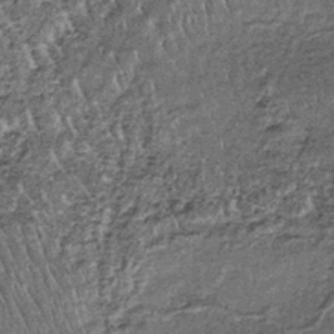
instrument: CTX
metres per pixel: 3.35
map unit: lHb
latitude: -39.3698
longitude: 65.3510
